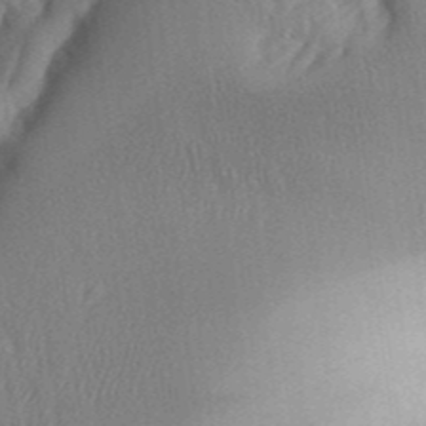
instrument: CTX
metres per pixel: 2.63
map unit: Aa
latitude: 32.9892
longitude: -142.3656
